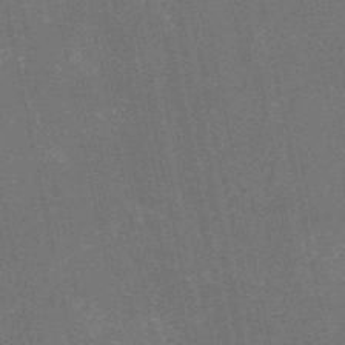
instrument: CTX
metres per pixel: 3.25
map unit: HNb
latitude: -52.2361
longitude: -40.1388
